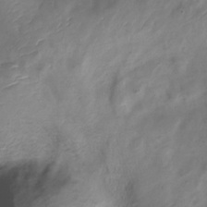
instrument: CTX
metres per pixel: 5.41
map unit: Nve
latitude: -20.3117
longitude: 108.2361
